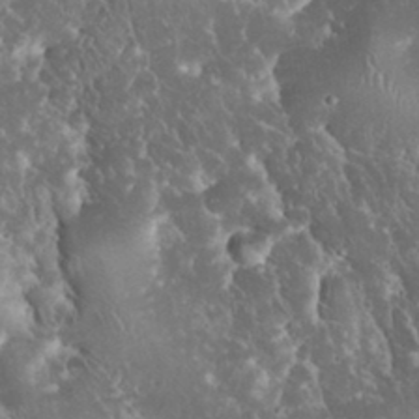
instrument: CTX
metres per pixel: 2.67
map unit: eHh
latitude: 34.0444
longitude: -64.2522
